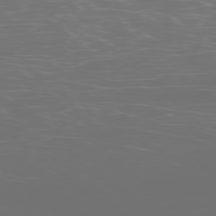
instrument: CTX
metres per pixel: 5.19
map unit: Ap
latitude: -77.4832
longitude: -80.9514
